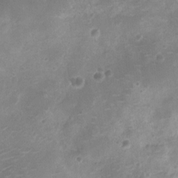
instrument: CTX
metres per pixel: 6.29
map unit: Ht
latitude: -11.4832
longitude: -21.1403
